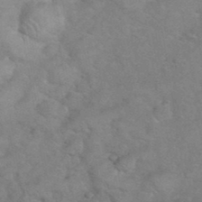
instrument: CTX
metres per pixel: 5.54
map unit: eHh
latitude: 36.9892
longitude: -64.4412
